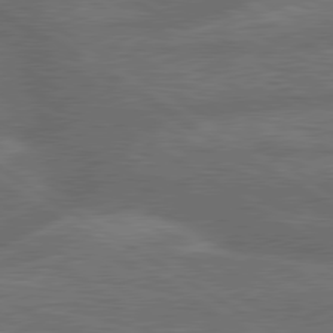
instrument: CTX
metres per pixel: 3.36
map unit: lApd
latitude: 79.8961
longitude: -165.3860
